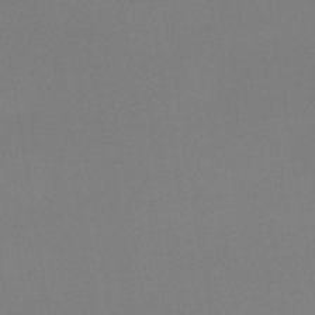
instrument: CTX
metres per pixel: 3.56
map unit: eHb
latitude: -49.7478
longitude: 67.8422
